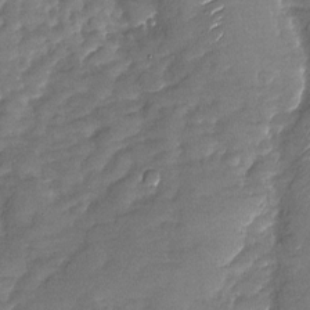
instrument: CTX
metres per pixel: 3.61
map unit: Nhu
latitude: -27.3320
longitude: -62.2145
